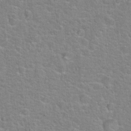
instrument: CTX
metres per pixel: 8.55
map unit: Hto
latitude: 22.6112
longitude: -46.8569
